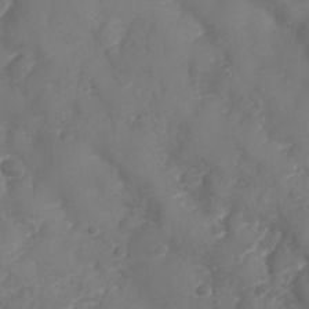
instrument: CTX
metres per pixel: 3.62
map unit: Nhu
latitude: 25.7071
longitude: -63.4238
